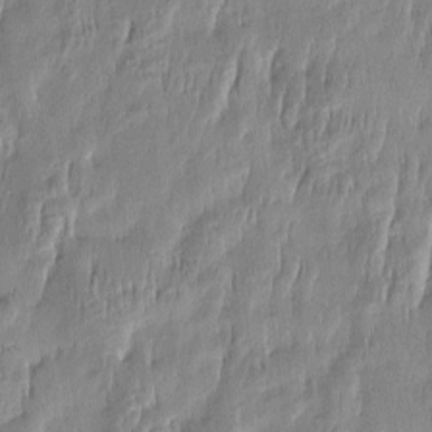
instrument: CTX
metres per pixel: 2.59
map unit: Htu
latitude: -5.5777
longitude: 174.4628
